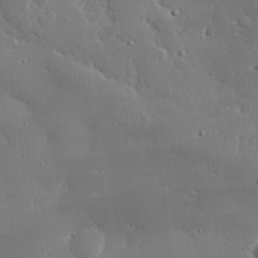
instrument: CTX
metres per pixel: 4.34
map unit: eHh
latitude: 28.9325
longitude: -81.6316
